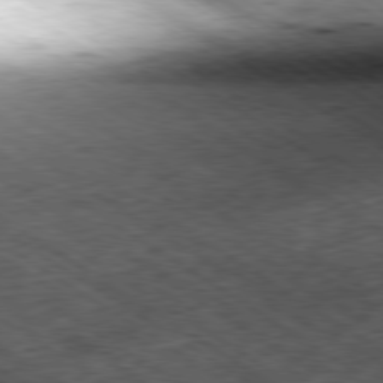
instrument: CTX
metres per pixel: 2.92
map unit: Hpe
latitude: -80.2929
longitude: 21.6155
